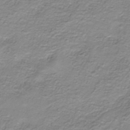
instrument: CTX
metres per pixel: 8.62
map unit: HNhu
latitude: -40.7652
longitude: 108.8597
